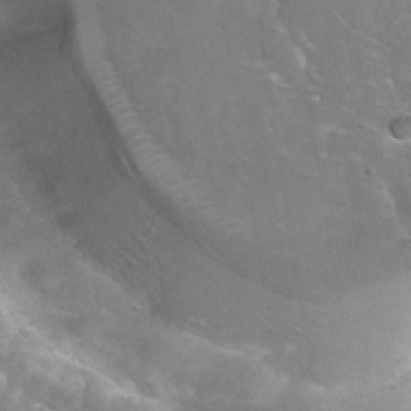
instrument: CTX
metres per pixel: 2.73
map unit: Nhe
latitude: -38.8408
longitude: -118.0633
